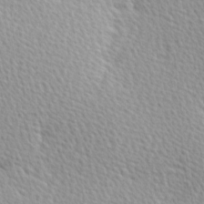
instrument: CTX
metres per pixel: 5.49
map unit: Hve
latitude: 2.3089
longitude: -121.8773
